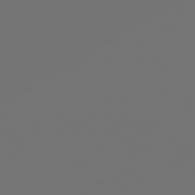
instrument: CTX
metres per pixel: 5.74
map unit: Hpe
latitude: 78.4223
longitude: -176.7813
